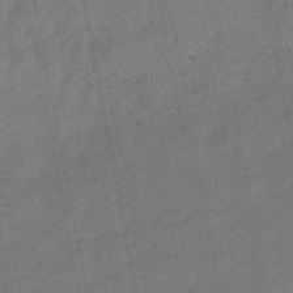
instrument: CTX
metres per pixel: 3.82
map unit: lHb
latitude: -47.9745
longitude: 76.8975
